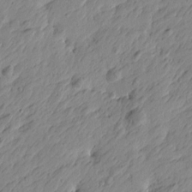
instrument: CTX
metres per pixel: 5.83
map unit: Htu
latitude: -4.2361
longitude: -179.5938
